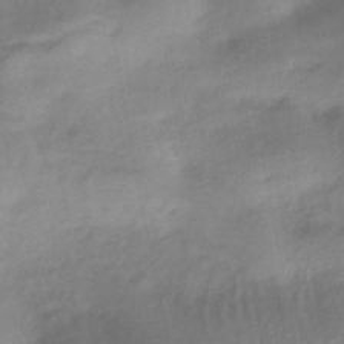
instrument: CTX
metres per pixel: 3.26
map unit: HNhu
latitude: -40.8786
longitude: 92.5763
